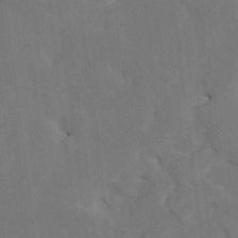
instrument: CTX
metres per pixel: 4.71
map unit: HNhu
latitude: 4.8380
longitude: 12.3306
